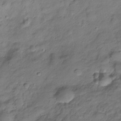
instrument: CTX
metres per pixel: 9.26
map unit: Hve
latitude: -29.0675
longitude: 94.3117
